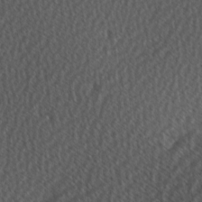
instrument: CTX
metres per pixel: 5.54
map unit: Hve
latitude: 2.4223
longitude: -121.1403
